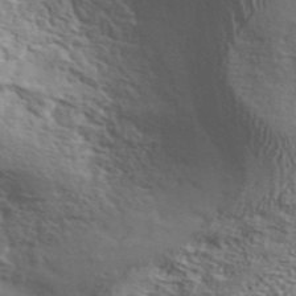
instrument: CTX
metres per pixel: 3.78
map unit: ANa
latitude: 41.7072
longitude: 50.1605
